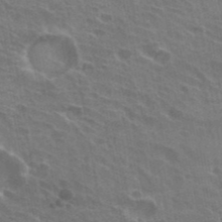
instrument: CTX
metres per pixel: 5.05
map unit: Hto
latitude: 32.2900
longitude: -41.2348
